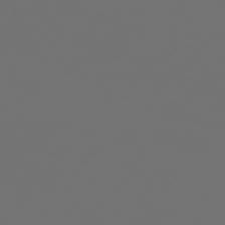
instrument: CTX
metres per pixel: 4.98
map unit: Hpe
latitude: 75.1592
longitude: -129.8205
